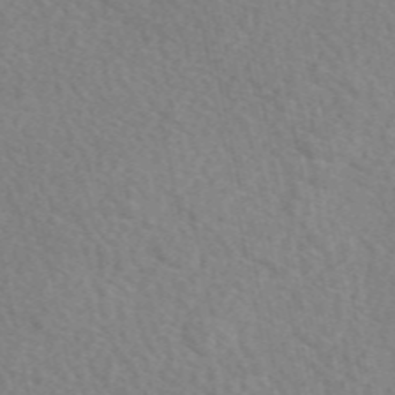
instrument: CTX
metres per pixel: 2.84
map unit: eAb
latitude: 49.0269
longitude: 117.3698
